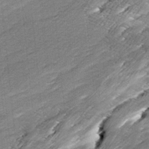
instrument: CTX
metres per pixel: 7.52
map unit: Ave
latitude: 16.8002
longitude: -136.9892
